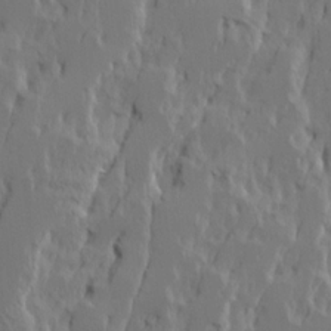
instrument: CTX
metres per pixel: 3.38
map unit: Ave
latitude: 15.4427
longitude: -137.7072
